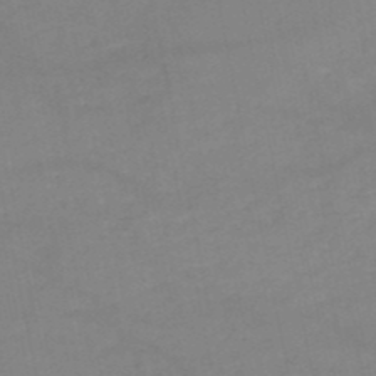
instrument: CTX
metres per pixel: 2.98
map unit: HNb
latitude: -50.6140
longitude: -40.4223
